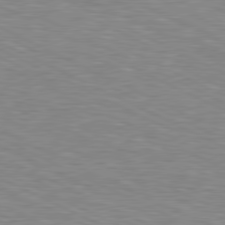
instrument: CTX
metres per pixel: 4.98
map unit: lApd
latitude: 79.7639
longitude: -113.7261
